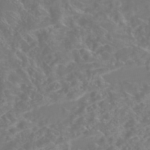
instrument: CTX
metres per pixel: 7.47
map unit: Nhe
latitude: -46.6518
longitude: 153.1053
